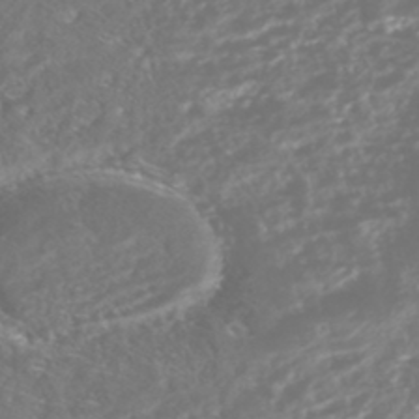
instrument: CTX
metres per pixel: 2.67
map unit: HNhu
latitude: -45.6533
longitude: 100.7841
